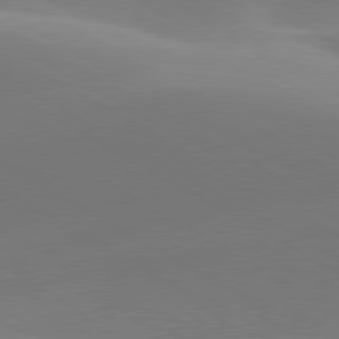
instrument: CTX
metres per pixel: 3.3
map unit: lApd
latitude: 79.9906
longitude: -94.1956
